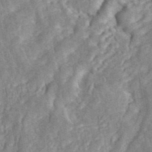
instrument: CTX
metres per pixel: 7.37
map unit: ANa
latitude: 45.2159
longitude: 23.8423
